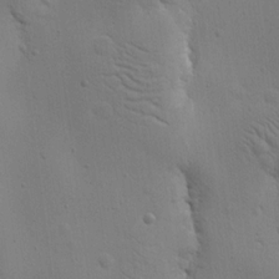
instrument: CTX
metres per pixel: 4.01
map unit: Nhu
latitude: 16.4979
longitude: -78.2712
